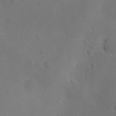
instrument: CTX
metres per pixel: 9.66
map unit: Ave
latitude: -8.7463
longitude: -121.4805
